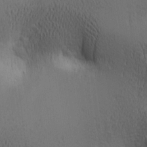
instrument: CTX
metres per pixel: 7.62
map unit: lAa
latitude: 11.8583
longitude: -107.8205
